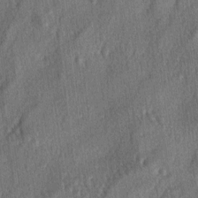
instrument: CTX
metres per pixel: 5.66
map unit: lAa
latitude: -5.1431
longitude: -126.2523
